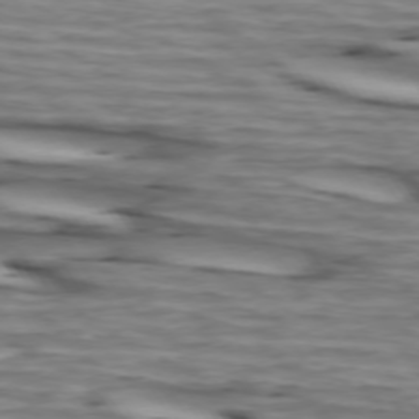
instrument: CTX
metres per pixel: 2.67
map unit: lApd
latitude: 73.8395
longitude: -64.4034
